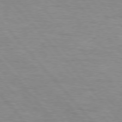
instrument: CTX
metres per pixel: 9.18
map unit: lApd
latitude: 76.2333
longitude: -87.0269
